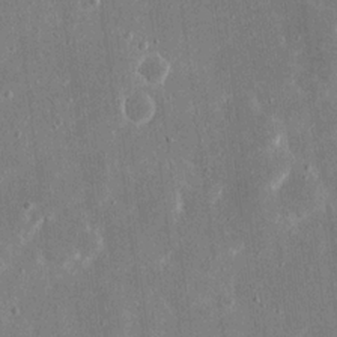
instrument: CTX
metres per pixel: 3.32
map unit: eHh
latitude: 16.4979
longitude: -71.2159
